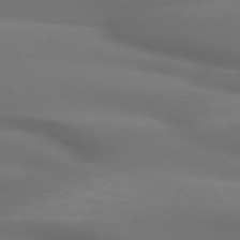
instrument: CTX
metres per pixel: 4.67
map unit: lApd
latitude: 72.5168
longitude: -49.8961
